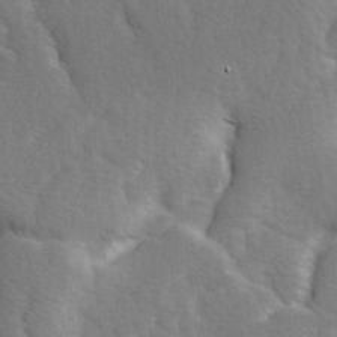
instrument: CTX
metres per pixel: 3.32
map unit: Ave
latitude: 0.9513
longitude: -112.0633
